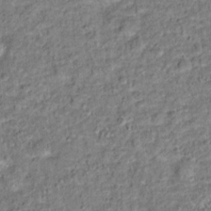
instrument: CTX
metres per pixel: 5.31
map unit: Hto
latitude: 13.4804
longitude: -38.2145
